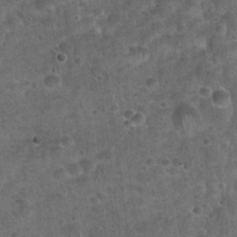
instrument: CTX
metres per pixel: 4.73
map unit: Hto
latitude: 22.3278
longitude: -52.8758
